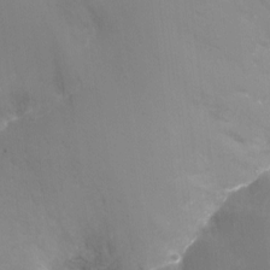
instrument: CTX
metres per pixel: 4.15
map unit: Ht
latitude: -17.3510
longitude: -43.9528
